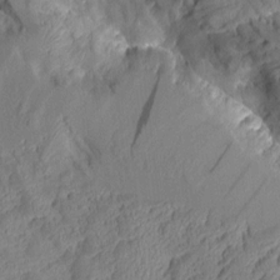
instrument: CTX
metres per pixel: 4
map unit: Aa
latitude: 8.7624
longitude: -127.8583
